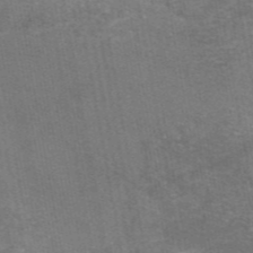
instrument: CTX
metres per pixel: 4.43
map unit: eAb
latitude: 46.6869
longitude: 105.7477
